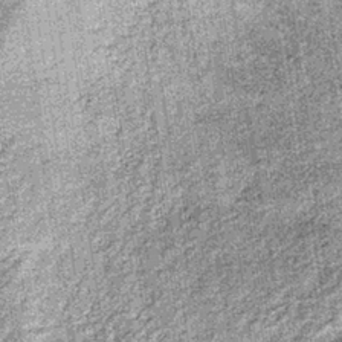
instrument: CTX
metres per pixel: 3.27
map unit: lHb
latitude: -36.7463
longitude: 64.5007
